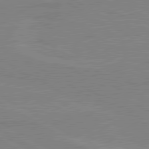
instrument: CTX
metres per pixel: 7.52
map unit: lApd
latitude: 80.3089
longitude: 122.0283
